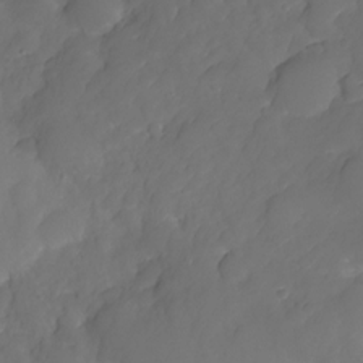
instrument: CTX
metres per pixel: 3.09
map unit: HNhu
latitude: -25.2943
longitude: 49.4833
